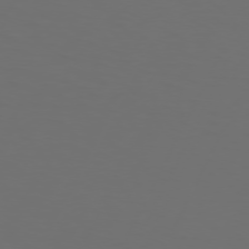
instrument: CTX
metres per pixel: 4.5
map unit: Hpe
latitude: 73.8962
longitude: -125.9150
